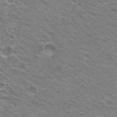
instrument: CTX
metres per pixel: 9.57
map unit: Hto
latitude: 21.9528
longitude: -31.3482
